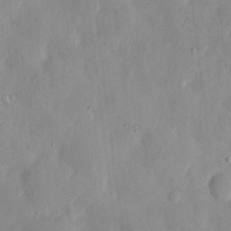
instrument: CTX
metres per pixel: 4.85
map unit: Hto
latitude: 7.3860
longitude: -59.9528
